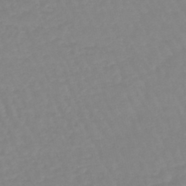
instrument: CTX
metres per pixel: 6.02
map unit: eHb
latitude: -45.1242
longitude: 80.9164
